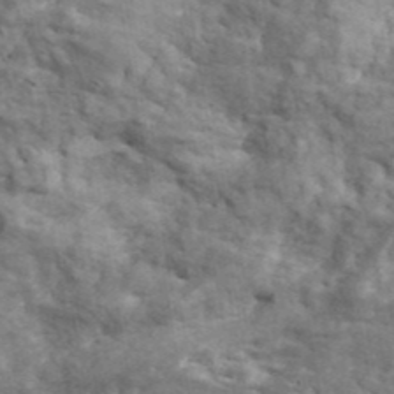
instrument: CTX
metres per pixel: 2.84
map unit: ANa
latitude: 41.7638
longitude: 16.2929
